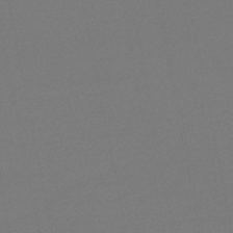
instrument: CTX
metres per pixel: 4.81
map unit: lHb
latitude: -46.2739
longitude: 67.3510
